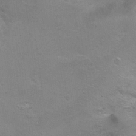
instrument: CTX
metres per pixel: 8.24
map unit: Ht
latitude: 1.2726
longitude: -44.4412
